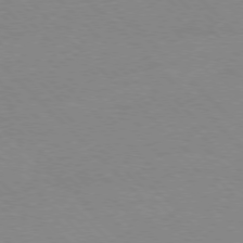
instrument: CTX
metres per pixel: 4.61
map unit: Ap
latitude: -77.9178
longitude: -87.5182
